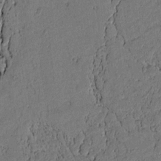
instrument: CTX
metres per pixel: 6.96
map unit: lAvf
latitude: 4.5924
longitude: 168.9919
